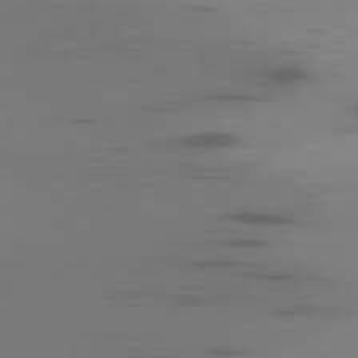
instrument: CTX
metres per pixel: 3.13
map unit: Ap
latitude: -79.8233
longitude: -63.5371
